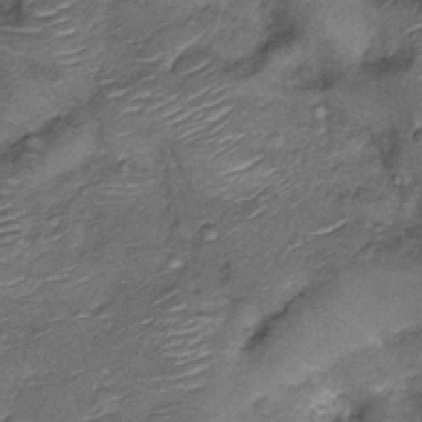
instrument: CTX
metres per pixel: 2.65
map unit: Nhu
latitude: -12.8597
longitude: -22.7624
